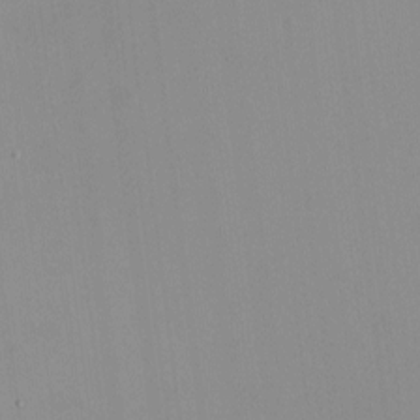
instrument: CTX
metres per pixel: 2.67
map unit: HNhu
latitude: -1.8801
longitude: -7.1781
